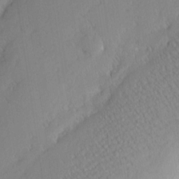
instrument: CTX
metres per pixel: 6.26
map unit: Nhu
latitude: 2.3089
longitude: -77.2915
